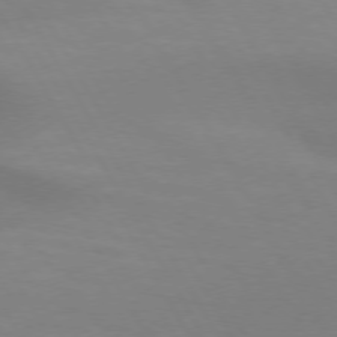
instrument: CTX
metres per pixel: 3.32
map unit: lApd
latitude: 73.7261
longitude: -48.5924
